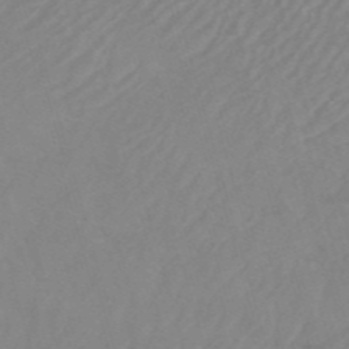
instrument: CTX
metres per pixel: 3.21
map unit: HNb
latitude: -53.3509
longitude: -49.7261
